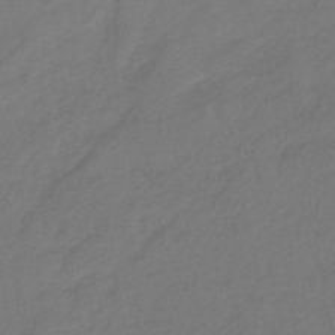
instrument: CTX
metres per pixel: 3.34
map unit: lHb
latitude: -42.3117
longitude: 76.4251
